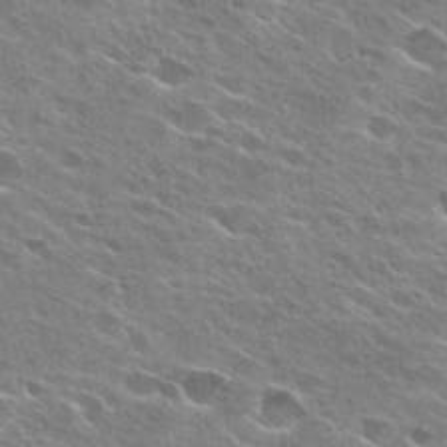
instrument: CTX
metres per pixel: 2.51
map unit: Hto
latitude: 26.8191
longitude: -44.1766
